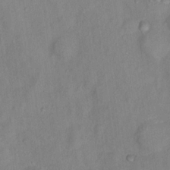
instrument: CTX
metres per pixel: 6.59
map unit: Hto
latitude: 16.4412
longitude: -40.4601
